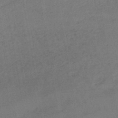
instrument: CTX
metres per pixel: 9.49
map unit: lHb
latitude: -45.0298
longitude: 64.6330
